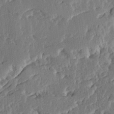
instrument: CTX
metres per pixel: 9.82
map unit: Ave
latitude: 15.1215
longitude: -137.3482
